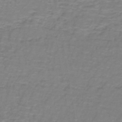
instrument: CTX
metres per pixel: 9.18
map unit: lHb
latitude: -41.6155
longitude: 56.7463
